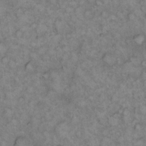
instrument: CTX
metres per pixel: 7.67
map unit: eHh
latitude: 13.2159
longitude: -64.0444
